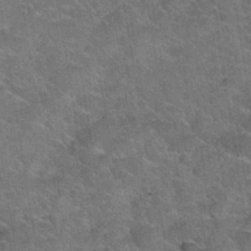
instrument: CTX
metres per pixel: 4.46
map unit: Hto
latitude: 34.7435
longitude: -52.7246
